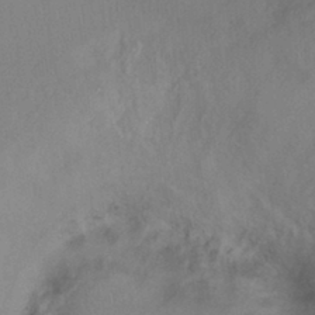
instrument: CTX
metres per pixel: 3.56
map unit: Ht
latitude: -0.9353
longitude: -33.0647
